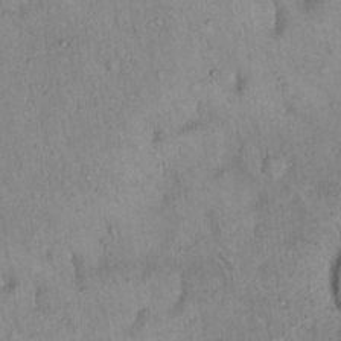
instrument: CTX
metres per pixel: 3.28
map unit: Hto
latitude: 14.8380
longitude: -59.1403
